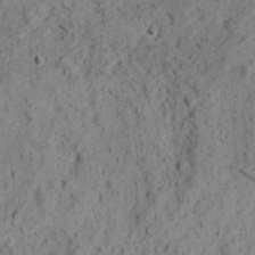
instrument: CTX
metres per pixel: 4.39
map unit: Ave
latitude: 18.4223
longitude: -134.3089
